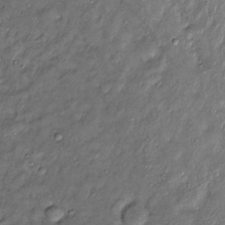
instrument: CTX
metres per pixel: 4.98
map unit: Htu
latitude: -6.8219
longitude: 159.8989
